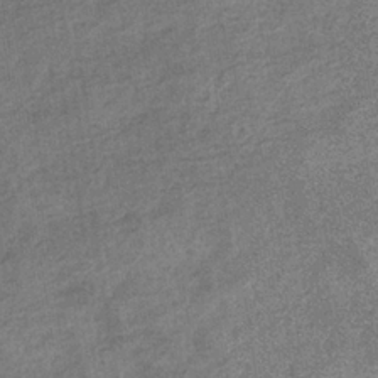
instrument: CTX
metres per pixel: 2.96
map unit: eHb
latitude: -34.8597
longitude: 78.1416
